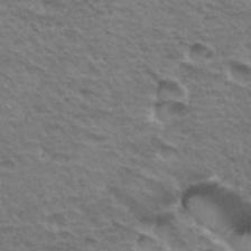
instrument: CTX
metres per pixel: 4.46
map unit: Hto
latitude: 35.0080
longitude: -43.9528
